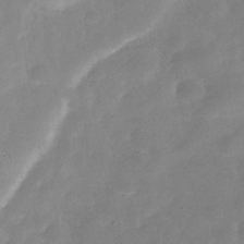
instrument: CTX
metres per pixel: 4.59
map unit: Hve
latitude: -31.0108
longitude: 92.5574
